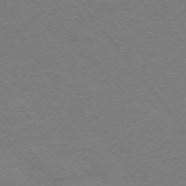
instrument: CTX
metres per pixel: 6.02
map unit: Ap
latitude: -75.6911
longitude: -71.1025
